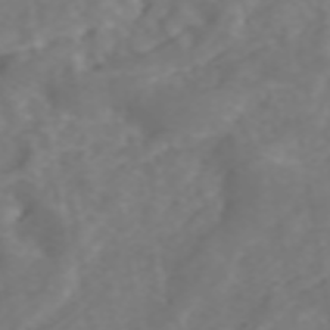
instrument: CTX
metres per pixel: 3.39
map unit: ANa
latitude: 44.9702
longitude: 22.2929
